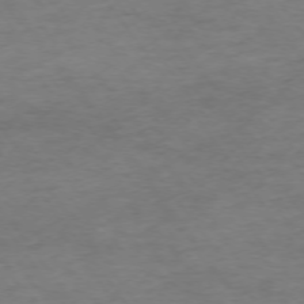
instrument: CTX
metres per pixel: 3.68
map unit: Ap
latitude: -74.8408
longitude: -84.8380
